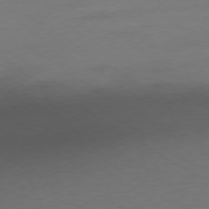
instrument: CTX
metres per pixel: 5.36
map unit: Ap
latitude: -78.2361
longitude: -58.4790
